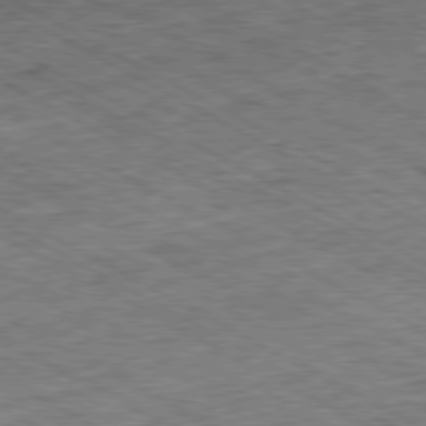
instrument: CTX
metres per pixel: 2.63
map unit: Ap
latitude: -80.4629
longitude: -85.2159
